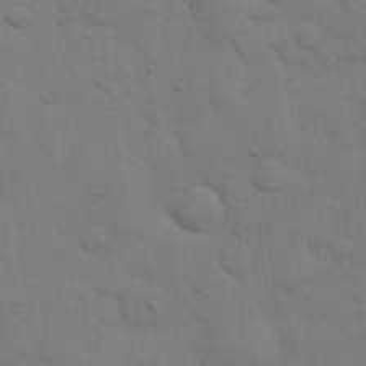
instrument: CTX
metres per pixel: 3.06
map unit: eHh
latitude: 19.0647
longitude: -63.2726
